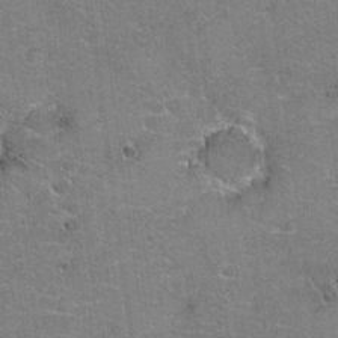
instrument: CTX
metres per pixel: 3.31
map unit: Hto
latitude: 20.2712
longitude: -48.7435
